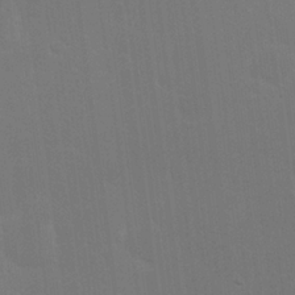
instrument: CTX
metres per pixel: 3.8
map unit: Nhu
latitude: 23.9150
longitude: -71.3670
